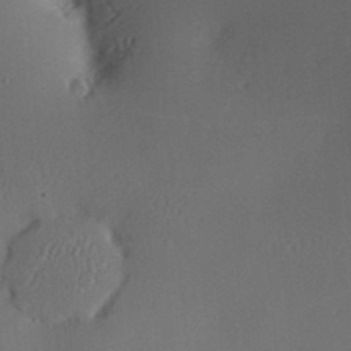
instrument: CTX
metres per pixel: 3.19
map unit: Nve
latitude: -9.0864
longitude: 174.7652
